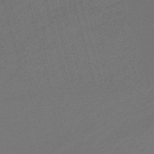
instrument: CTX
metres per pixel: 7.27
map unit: eHb
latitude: -47.5777
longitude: 85.9556
